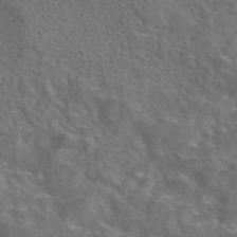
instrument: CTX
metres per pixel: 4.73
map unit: eAb
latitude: 43.3104
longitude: 109.6722
